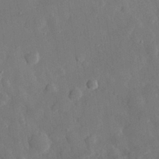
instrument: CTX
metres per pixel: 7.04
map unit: eHh
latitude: 30.0255
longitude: -78.2334
